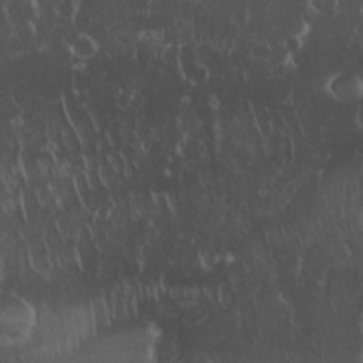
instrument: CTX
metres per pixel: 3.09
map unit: Nhu
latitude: 28.6490
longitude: -67.2537
